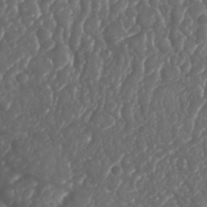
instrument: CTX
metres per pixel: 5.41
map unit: Nhu
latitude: 26.1011
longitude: -63.5560
